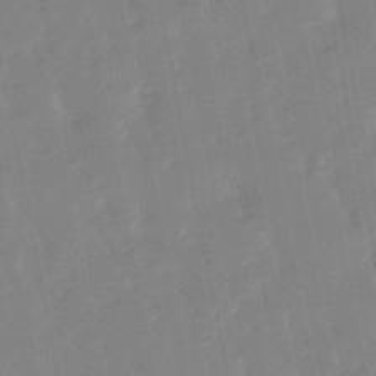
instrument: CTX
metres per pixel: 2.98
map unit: lHb
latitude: -48.6141
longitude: 79.4076
